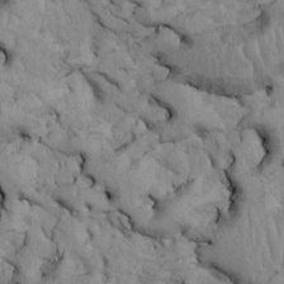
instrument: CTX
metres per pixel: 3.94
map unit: Htu
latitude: -5.3887
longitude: 156.9353
